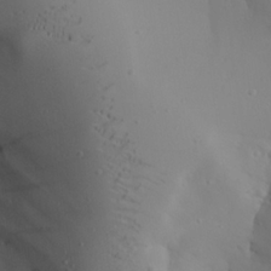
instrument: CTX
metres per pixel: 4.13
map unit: Aa
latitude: 23.9150
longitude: -127.1025
